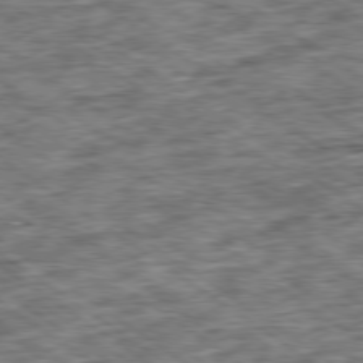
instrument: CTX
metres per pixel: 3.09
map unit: Ap
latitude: -79.4454
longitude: -75.4049
